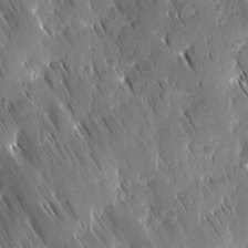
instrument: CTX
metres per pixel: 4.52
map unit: Ave
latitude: 9.3860
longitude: -104.4412
